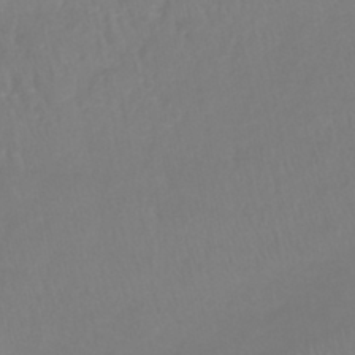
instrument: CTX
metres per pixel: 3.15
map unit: lHb
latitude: -41.5210
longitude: 65.2376
